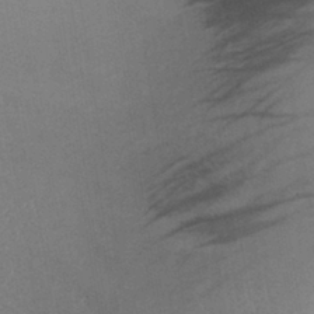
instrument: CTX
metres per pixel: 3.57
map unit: lHb
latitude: -37.7477
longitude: 72.5385
